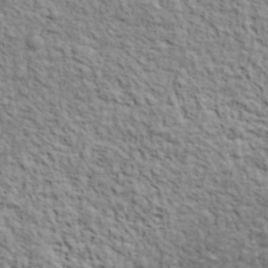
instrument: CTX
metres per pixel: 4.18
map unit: lHvf
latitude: 38.5735
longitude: -88.6491
